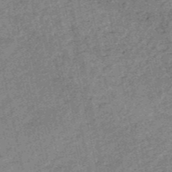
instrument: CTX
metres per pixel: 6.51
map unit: HNb
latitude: -53.4076
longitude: -48.8380
